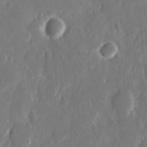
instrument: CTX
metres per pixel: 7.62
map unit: eHh
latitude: 13.1970
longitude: -72.3846
